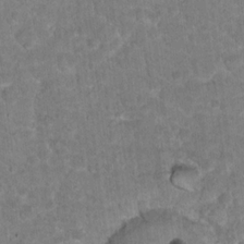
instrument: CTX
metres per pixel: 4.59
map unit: Hto
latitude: 17.0836
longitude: -34.8947
